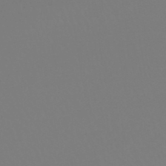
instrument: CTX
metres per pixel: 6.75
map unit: lHb
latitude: -45.9367
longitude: 72.1606
